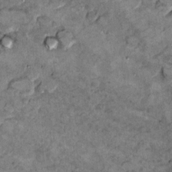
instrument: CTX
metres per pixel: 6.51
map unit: Hto
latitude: 9.8772
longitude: -36.4979
